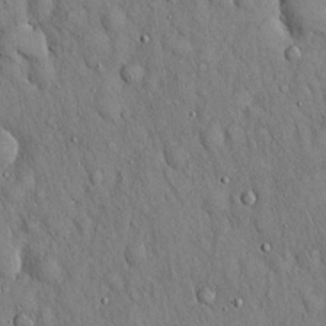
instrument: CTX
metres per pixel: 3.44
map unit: Hto
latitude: 16.6868
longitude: -58.5546
